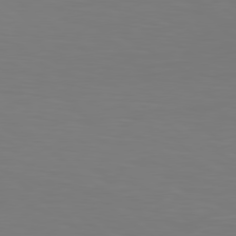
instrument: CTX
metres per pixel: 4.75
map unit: lApd
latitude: 79.1026
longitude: -172.5356
